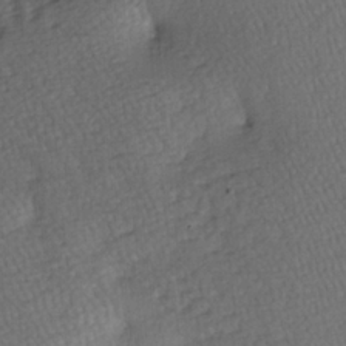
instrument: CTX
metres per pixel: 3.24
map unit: lAa
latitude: -7.0108
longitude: -126.1767
